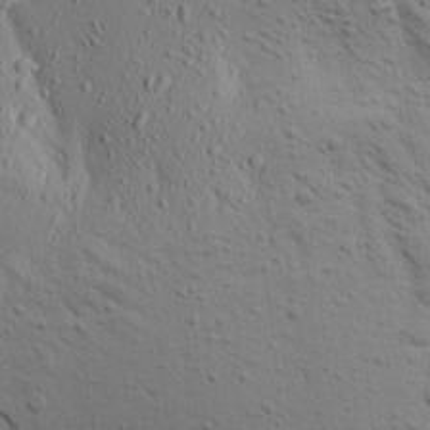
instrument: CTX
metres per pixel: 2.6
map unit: Aa
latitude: 17.2159
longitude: -147.4805
